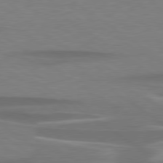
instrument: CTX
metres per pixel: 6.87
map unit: lApd
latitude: 79.1403
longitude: -95.0270
